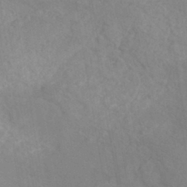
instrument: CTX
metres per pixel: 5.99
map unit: eHh
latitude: -42.3495
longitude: -32.2334
